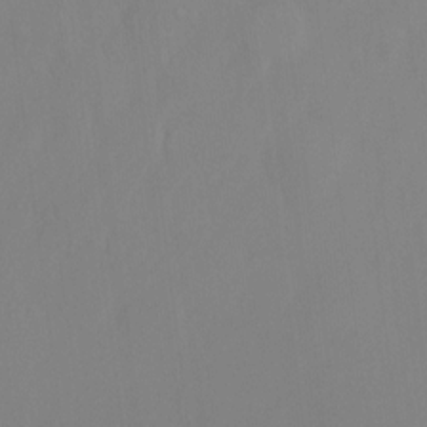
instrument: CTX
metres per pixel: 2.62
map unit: Ht
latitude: -14.5196
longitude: -43.2726
